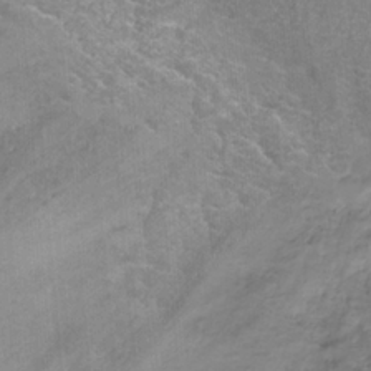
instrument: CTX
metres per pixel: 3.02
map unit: Hve
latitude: -31.0486
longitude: 94.4629
